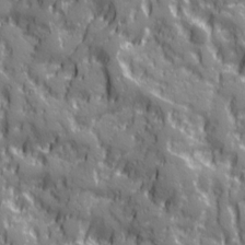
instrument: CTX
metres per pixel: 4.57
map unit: Ave
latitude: 20.2901
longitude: -133.1025
